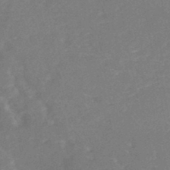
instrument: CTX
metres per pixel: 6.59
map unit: Nhe
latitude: -47.0297
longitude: -171.0269
